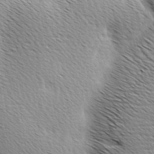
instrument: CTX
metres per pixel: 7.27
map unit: Ave
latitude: 9.7828
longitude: -107.2537
